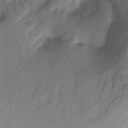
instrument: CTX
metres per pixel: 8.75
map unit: Ht
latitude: -10.7274
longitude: -40.1010
